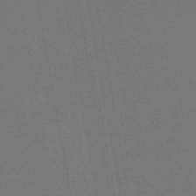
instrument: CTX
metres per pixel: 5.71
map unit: lHb
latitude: -46.8408
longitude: 74.0283
